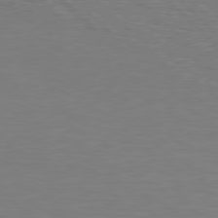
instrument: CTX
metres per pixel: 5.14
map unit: Hpe
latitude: 76.8569
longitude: -127.8961
